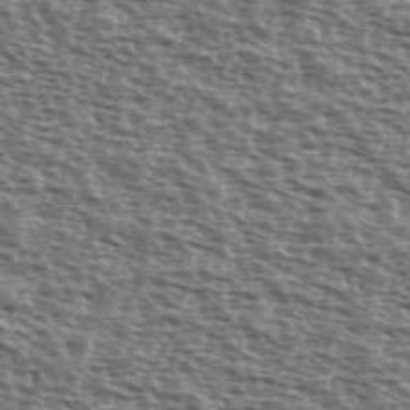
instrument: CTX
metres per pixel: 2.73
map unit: Ave
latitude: 39.5749
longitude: -111.8772
